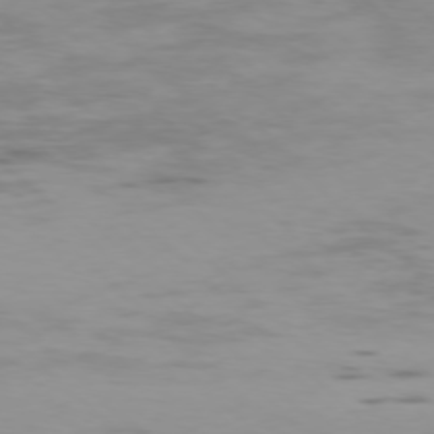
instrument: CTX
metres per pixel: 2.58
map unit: Ap
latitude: -76.5385
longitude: -68.0444
